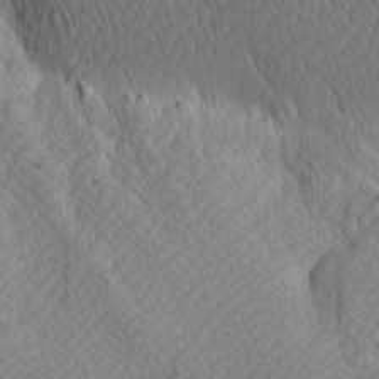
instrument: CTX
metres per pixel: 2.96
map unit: Hve
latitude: 3.1970
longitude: -121.2348
